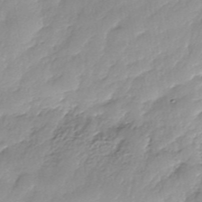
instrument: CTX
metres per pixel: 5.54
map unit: Nhe
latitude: -37.8989
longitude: -148.9514
